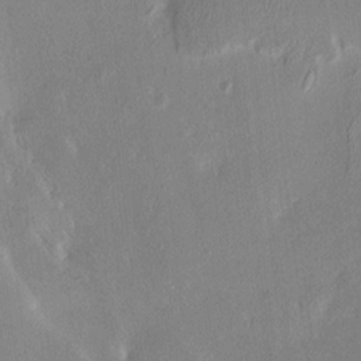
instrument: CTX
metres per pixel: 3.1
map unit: HNhu
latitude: 7.7450
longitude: -3.7449
